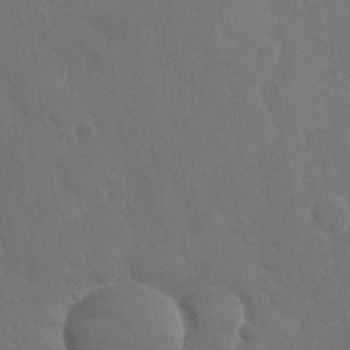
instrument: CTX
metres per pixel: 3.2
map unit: Nhu
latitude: -29.4266
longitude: -61.9906
